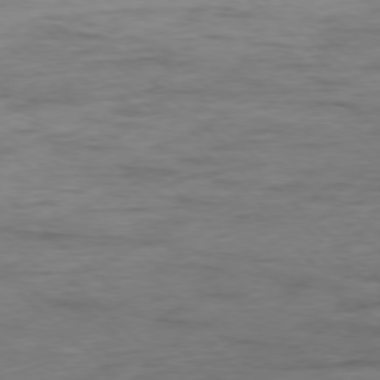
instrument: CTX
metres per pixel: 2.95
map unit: Ap
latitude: -77.3888
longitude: -93.6882
